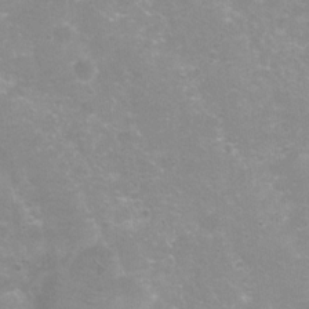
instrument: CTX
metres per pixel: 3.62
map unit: Nhu
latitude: 7.9528
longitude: -21.4993
